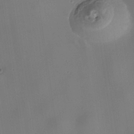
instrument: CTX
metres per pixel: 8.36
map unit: Nhe
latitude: -35.3321
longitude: -118.2711
